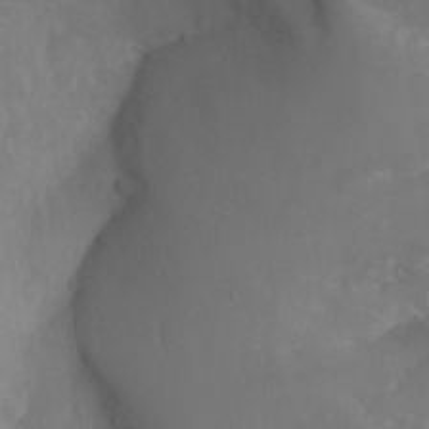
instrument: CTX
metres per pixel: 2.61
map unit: Aa
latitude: -13.4455
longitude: -67.3859
